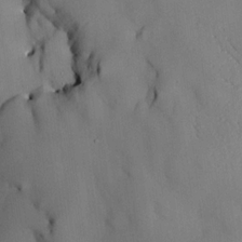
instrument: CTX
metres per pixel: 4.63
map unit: HNhu
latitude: 15.0081
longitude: 11.1620
